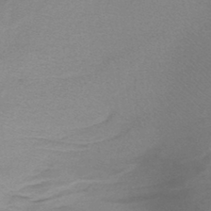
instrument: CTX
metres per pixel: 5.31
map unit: lHb
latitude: -43.4832
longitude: 59.3698
